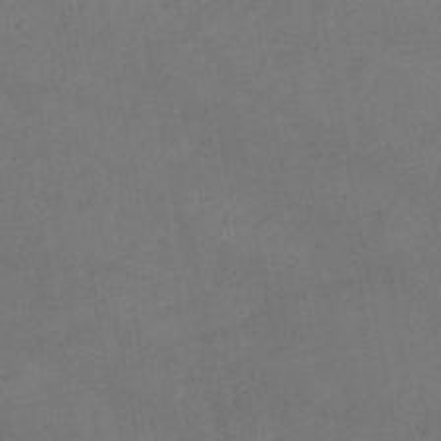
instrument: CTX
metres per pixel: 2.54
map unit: lHb
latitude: -46.8030
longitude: 62.0661
